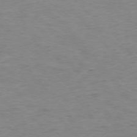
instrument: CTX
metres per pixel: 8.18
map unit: Ap
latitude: -76.1417
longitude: -83.3481
